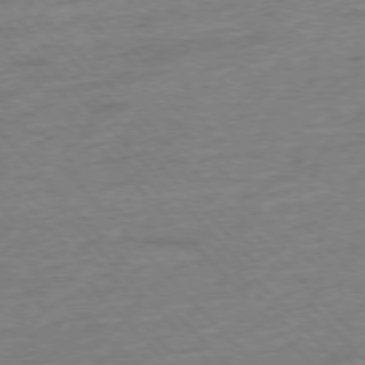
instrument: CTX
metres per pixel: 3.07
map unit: Hpe
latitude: -76.5574
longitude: -11.1781
